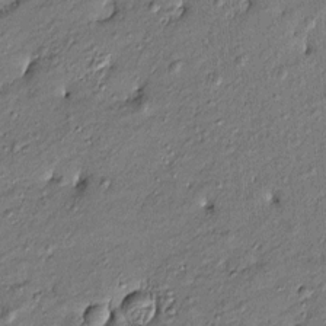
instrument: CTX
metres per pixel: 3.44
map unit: Htu
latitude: -7.7477
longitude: 177.4265
